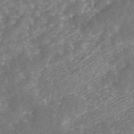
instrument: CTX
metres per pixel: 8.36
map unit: ANa
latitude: 45.4048
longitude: 30.5573
